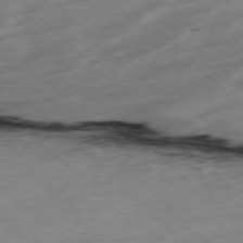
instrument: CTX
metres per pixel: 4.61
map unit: Ap
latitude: -77.6533
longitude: -61.0836
